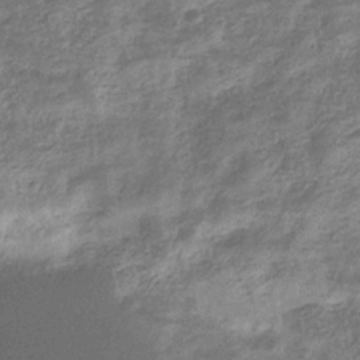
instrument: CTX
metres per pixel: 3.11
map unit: eHb
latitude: -33.3132
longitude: 74.5196
